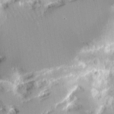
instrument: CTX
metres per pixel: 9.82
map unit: Aa
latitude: 11.7261
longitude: -126.1389
